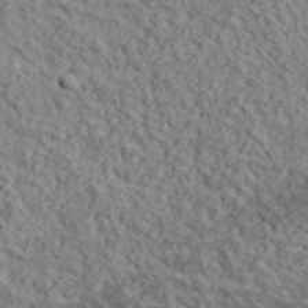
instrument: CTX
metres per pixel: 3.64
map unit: lHvf
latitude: 37.9906
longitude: -88.4412
